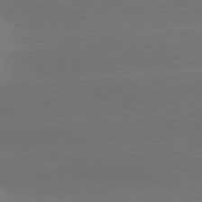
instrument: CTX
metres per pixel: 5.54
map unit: lApd
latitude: 81.6694
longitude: -154.8002
